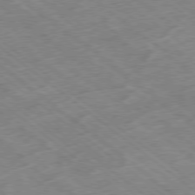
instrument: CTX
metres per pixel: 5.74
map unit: Ap
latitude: -78.9541
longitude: -48.4601
